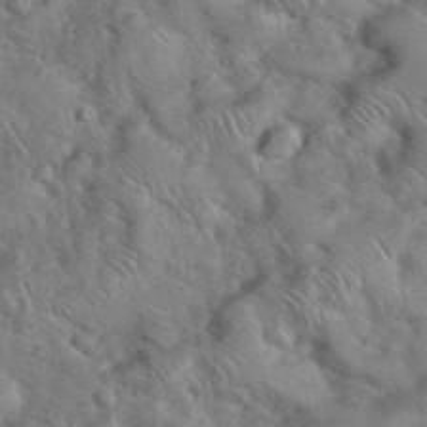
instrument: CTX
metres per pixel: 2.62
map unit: eHh
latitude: 37.5749
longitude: -64.2522
